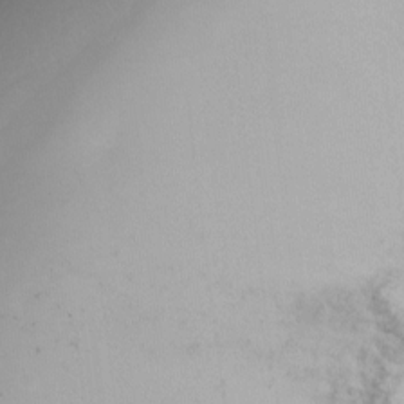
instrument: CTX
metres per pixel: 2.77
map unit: Ht
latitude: -6.4440
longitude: -29.3670
